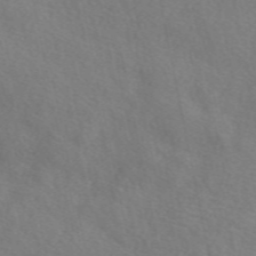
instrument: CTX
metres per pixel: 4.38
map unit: eAb
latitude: 50.6490
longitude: 117.4454
